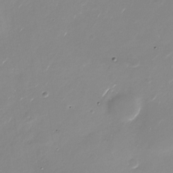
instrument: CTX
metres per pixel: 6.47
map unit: Nhu
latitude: -29.0675
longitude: -76.0633
